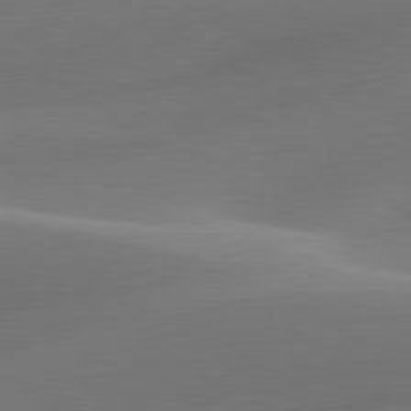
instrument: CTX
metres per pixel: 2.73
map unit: lApd
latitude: 79.9339
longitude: -92.5545
